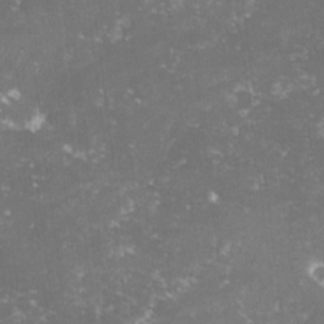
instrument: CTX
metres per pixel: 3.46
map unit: lHvf
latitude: -14.4440
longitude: -99.1214
